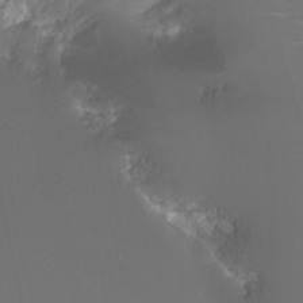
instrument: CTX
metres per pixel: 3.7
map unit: Nhu
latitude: -8.0283
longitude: -74.0822
